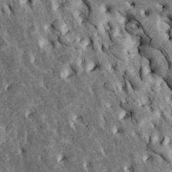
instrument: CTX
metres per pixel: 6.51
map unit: Htu
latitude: -1.6722
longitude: 148.9920
